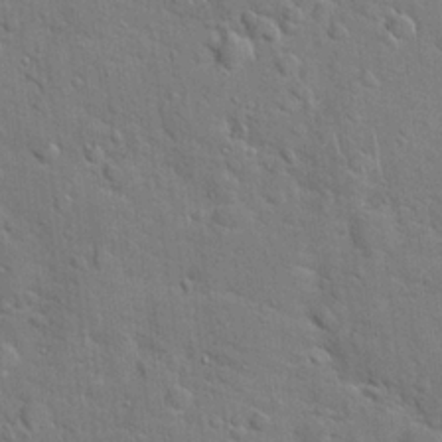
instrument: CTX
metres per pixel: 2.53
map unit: Hto
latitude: 20.5168
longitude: -49.4615
